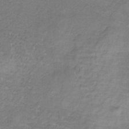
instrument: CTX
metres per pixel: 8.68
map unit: HNb
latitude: -33.0487
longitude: 58.8407
